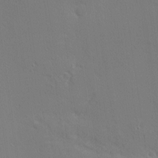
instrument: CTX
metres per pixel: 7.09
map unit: Nhu
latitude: 0.8191
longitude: -76.9136
